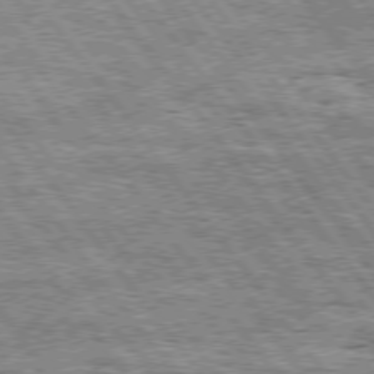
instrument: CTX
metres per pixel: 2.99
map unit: Hpe
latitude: 74.9703
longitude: -156.3656
